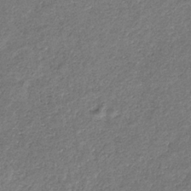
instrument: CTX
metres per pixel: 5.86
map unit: eHb
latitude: -30.2550
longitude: 68.7841
